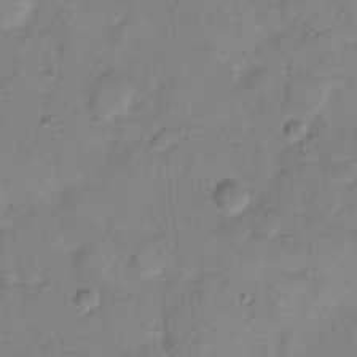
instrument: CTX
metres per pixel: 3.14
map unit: eHh
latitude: 10.9325
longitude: -64.2711
